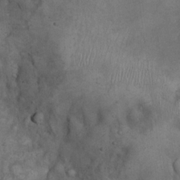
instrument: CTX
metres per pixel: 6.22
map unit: eHh
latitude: 21.2537
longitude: -60.6301
